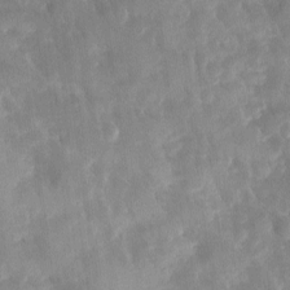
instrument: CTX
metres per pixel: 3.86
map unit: Ave
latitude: -11.4077
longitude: -119.4615
